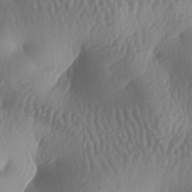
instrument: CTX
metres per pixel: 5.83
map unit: lAa
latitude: -7.5588
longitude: -128.3278
